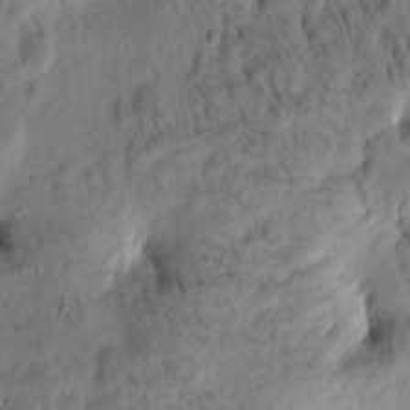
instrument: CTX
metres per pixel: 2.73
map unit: Htu
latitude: -3.4832
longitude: 171.1053
